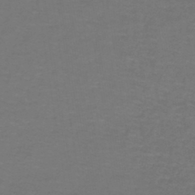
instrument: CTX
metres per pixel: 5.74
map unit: lHb
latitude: -43.3887
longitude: 56.4818
